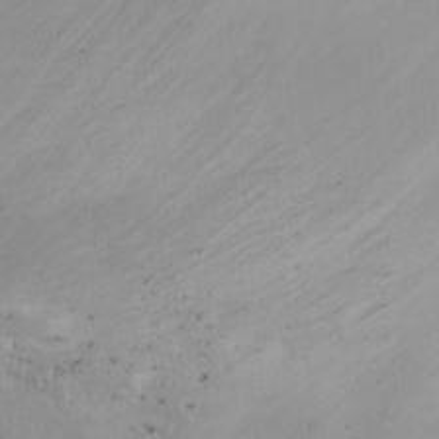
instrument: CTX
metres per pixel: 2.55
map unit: Htu
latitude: -7.5966
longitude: -64.3656
